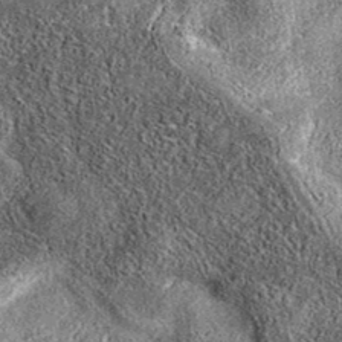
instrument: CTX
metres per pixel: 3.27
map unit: eAb
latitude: 37.3292
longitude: 108.2928
